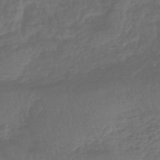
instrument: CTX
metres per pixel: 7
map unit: eHb
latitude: -43.7099
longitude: 82.1606
